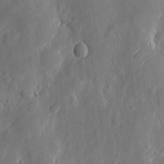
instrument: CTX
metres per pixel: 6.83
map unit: eHh
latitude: 7.5749
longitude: -73.0081
